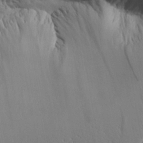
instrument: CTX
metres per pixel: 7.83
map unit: Aa
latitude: 24.4978
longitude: -133.1403
